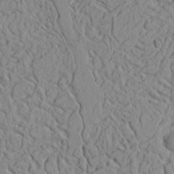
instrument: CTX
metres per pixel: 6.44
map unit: Ht
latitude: 8.4790
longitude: -75.8017
